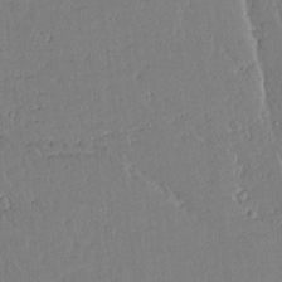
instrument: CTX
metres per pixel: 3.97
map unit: Aa
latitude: 12.8191
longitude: -127.1592
